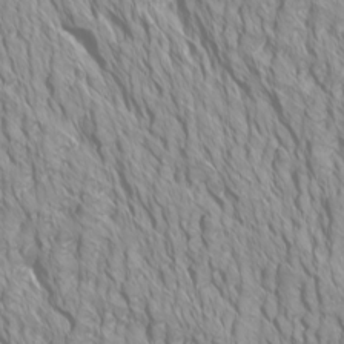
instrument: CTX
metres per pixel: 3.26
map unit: Htu
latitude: -5.0297
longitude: -72.2523
